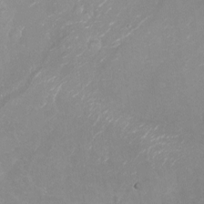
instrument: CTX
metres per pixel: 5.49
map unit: Nhu
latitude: -13.4832
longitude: -39.8205
